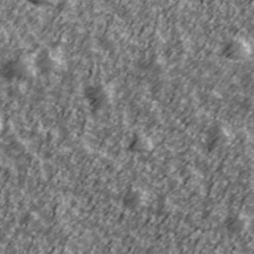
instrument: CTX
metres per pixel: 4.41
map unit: Ave
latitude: 41.9150
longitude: -113.7072
